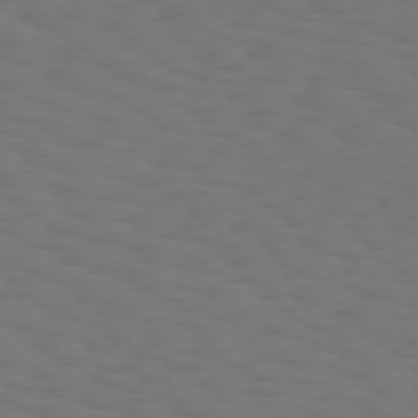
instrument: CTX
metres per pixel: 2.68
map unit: Hpe
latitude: 75.4238
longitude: -133.0270
